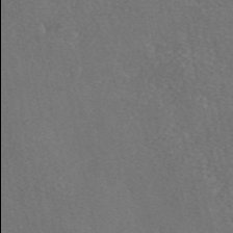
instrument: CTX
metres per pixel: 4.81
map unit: eAb
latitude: 47.5183
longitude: 114.0094
